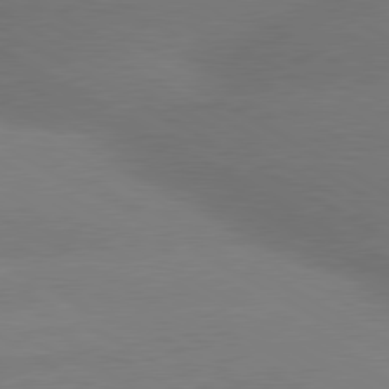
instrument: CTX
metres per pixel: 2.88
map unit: lApd
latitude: 80.2145
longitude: -150.4223
